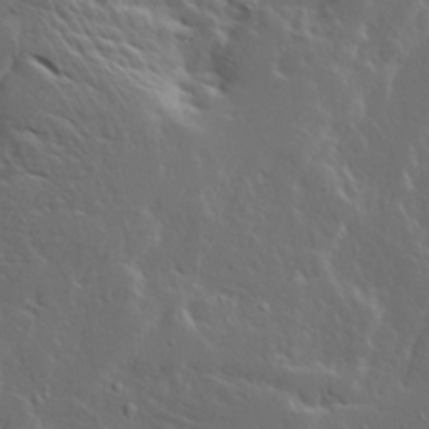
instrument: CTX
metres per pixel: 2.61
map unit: Ave
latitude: 14.4412
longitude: -137.7072
